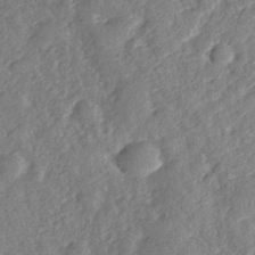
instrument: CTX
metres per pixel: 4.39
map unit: Nhe
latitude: -36.0094
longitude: -176.9891
